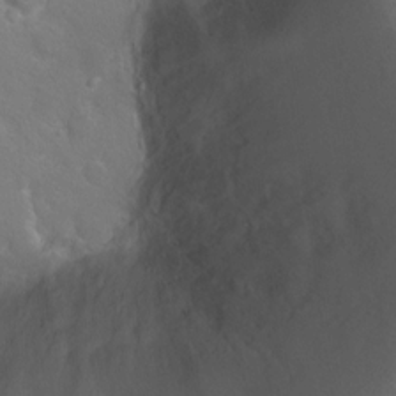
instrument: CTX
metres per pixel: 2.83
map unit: Ht
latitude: 0.0822
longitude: -45.7827
